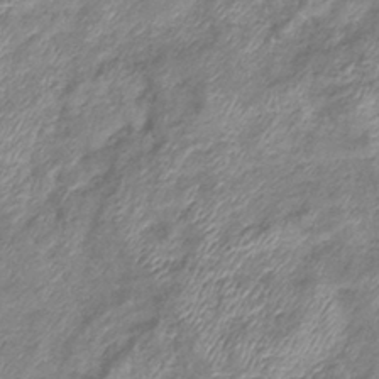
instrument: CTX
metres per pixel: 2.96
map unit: eHb
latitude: -37.6910
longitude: 76.1228
